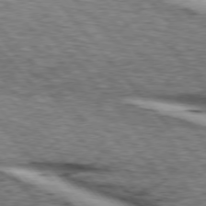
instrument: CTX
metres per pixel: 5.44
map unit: lApd
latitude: 75.8583
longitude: -82.4223
